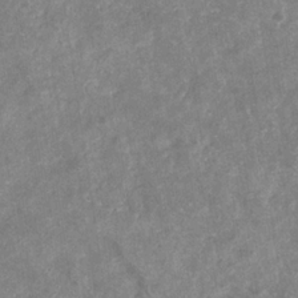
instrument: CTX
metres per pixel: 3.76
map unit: eHb
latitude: -31.3509
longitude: 72.3495
